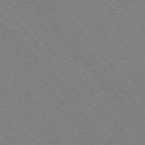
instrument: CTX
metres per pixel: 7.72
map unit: Ap
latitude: -75.4455
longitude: -86.5357
